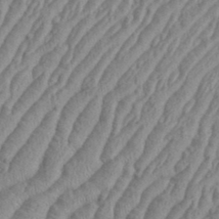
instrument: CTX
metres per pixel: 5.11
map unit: eHh
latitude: 36.4790
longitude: -137.4805
